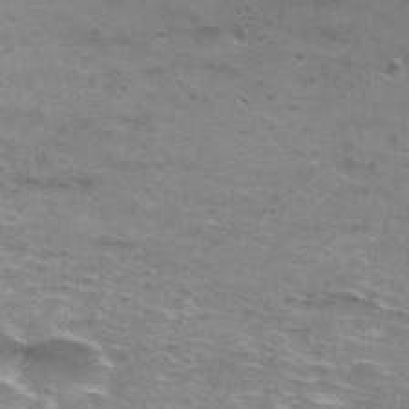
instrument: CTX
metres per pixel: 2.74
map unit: Hto
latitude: 29.1214
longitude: -47.7639
